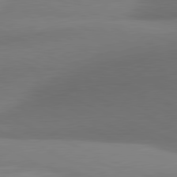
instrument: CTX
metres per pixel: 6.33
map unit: lApd
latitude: 81.2159
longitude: 129.9178
